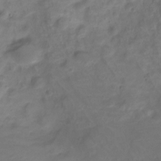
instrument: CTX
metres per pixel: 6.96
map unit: Nve
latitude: -20.1794
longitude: 105.5399
